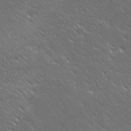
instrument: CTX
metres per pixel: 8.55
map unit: Ave
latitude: 19.7260
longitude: -137.8206
